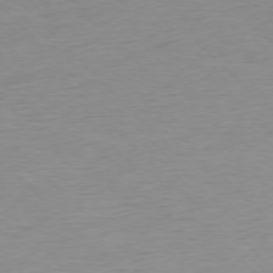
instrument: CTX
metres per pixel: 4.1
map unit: Ap
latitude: -77.5588
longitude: -83.0269
